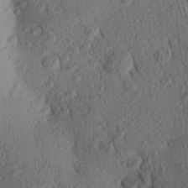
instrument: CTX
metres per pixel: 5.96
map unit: Aa
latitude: 27.0081
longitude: -143.9339
